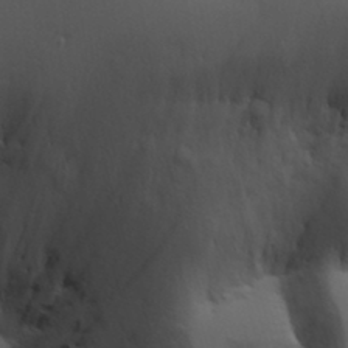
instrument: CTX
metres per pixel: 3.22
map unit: Aa
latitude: 19.1970
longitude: -125.9717
